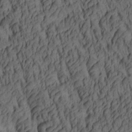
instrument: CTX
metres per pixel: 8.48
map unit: lAa
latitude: 4.8002
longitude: -115.3103
